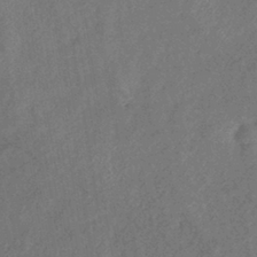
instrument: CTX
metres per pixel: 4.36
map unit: eHb
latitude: -39.2565
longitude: 77.3510
